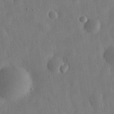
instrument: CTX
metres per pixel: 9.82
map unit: eHh
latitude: 30.3279
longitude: -75.5560
